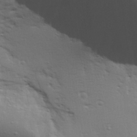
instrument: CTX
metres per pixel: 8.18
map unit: Aa
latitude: 29.5749
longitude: -134.4223
